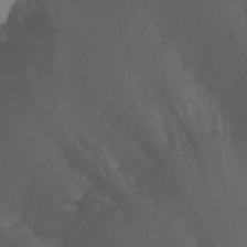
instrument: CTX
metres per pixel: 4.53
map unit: Nhu
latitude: -4.4818
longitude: -77.0836
